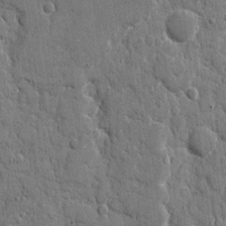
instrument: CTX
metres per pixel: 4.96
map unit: eHh
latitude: 9.2348
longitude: -67.5749
